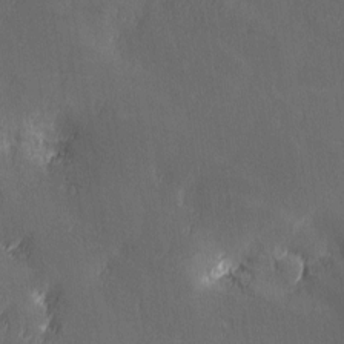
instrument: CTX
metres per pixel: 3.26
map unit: Ave
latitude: -6.5384
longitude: -120.4601
